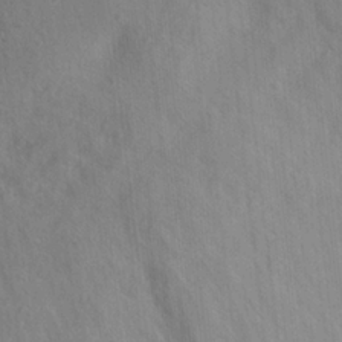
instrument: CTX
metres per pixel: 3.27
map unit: Ave
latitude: 23.5182
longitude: -133.4615
